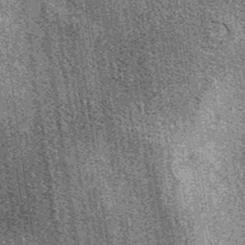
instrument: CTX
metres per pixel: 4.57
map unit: eAb
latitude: 38.5924
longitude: 107.4265
